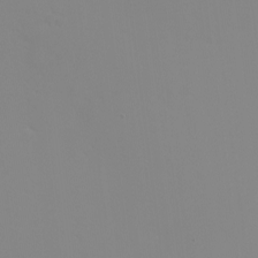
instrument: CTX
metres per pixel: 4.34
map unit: eHh
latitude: -5.5399
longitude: -86.8380
